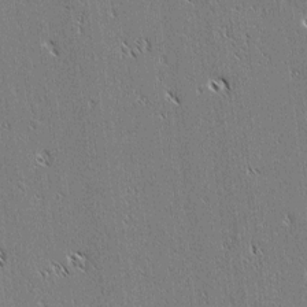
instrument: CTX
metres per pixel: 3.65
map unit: lAvf
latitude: 3.1592
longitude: -106.7246
